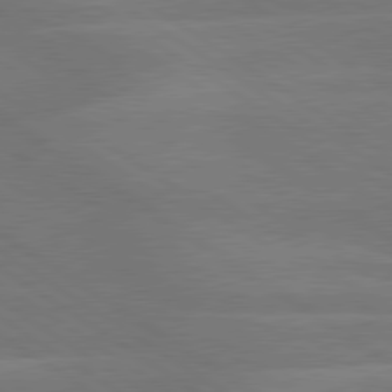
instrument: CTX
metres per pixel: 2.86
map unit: lApd
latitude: 79.9150
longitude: -125.1592
